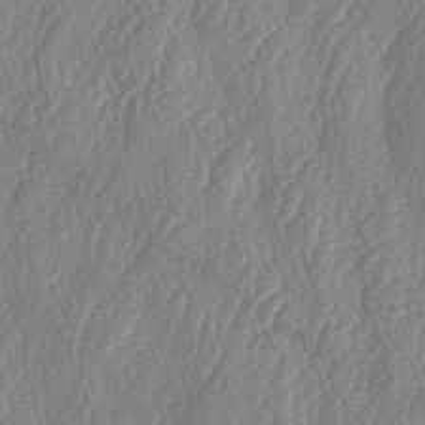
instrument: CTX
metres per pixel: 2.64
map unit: lAa
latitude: -5.4454
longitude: -129.4615
